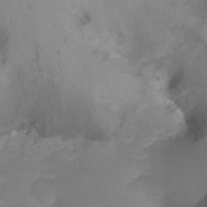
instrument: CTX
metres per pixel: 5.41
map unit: Ht
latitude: -16.9164
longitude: -48.9892
